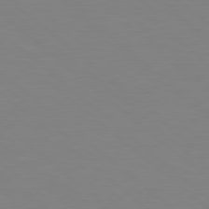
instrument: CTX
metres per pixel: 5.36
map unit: Hpe
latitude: 78.7058
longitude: -165.3671
